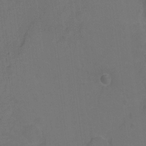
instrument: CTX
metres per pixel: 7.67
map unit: Hto
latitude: 3.6505
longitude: -32.7813
